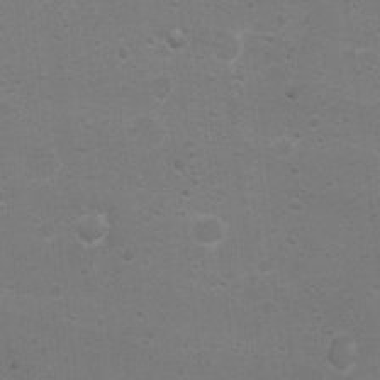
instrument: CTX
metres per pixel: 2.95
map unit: Nhu
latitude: 4.1389
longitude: -27.1025
